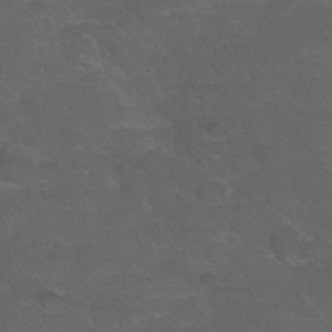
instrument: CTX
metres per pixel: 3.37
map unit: Nhu
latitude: 24.7435
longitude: -53.0648
